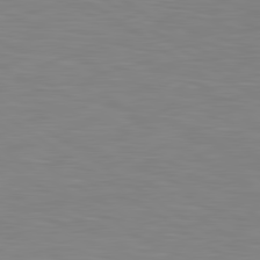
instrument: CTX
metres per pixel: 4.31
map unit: lApd
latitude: 80.2900
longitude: 124.6329
